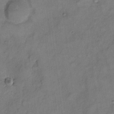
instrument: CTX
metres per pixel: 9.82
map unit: Hto
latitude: 6.2522
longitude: -61.8583
